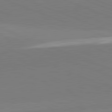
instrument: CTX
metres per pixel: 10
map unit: lApd
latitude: 82.0444
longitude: 137.1242
